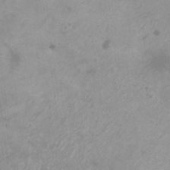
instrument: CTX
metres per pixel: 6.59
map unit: HNhu
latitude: -0.0850
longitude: 5.3509
